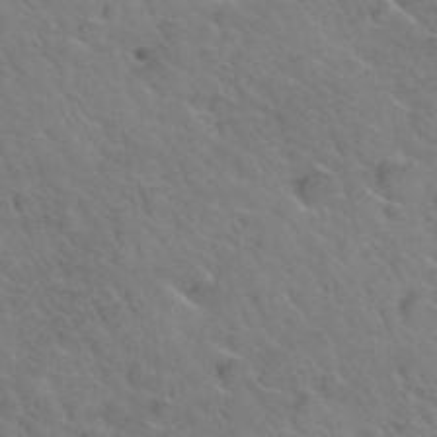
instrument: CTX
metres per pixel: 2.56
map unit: Hto
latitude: 34.4034
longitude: -47.0459
